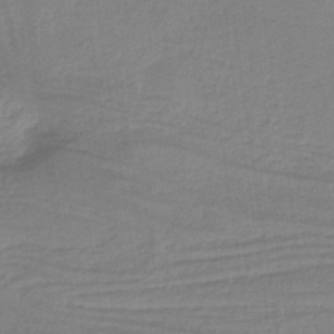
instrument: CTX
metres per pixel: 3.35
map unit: HNb
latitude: -36.9352
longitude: 56.5574
